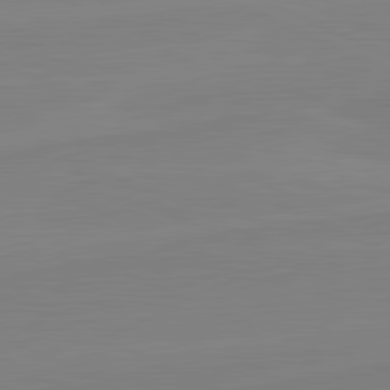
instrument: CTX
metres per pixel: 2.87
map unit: lApd
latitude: 81.7072
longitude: 166.8597
